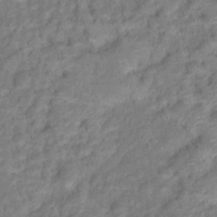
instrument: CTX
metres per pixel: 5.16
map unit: Hto
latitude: 16.7813
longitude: -40.5545
